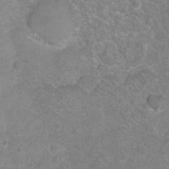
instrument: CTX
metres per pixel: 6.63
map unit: Ht
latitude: -6.0661
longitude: -35.9717
